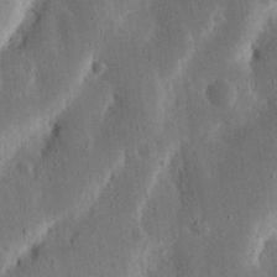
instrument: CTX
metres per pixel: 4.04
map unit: Nhu
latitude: 18.9513
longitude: -74.8569
